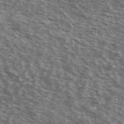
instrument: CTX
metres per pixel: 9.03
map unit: Ave
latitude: 39.0458
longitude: -109.6882
